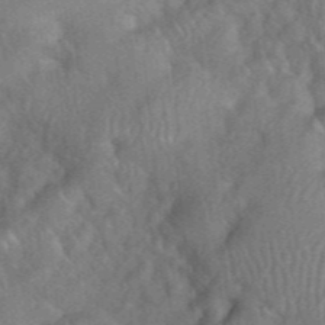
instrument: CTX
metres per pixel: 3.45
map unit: eHh
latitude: 39.4048
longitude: -56.3656
